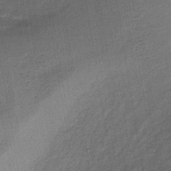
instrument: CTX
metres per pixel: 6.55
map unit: lHb
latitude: -38.1606
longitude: 71.6155
